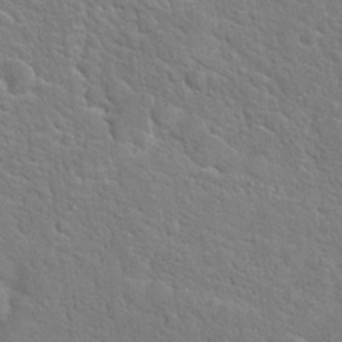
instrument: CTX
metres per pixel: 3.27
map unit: Hto
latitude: 18.6868
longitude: -51.2914
